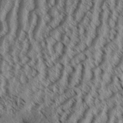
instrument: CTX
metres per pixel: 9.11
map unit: Aa
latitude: 32.7624
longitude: -137.4616
